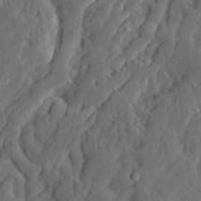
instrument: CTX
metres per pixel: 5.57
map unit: Ave
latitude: 13.7828
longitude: -135.3103
